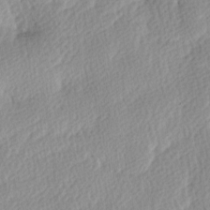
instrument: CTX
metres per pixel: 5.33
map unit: Ave
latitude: -9.1053
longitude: -123.6694
